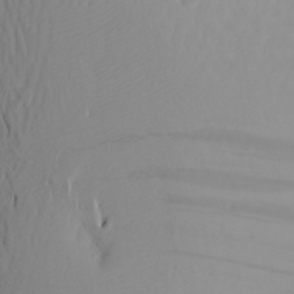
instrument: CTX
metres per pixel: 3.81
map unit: Aa
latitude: 22.3656
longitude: -146.8191
